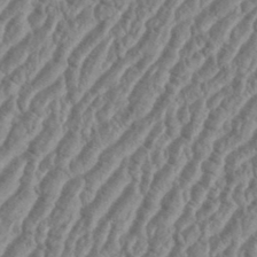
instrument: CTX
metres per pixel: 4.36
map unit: eHh
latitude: 36.8380
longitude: -136.0255
